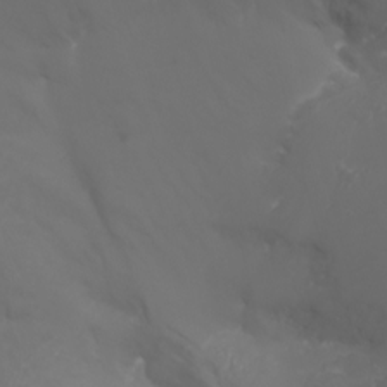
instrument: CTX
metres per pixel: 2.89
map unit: Nhu
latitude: -7.8044
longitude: -82.9324
